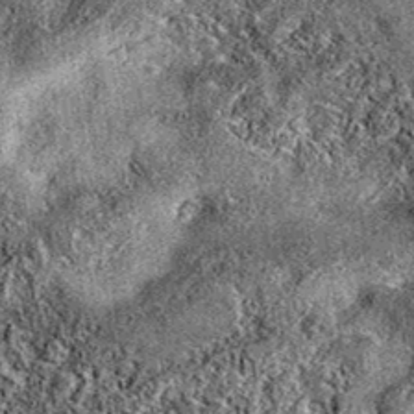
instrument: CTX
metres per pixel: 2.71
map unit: eAb
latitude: 38.5924
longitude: 106.5007
